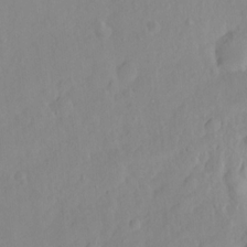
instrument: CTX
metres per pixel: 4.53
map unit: Hto
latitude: -6.9163
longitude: -47.5183
